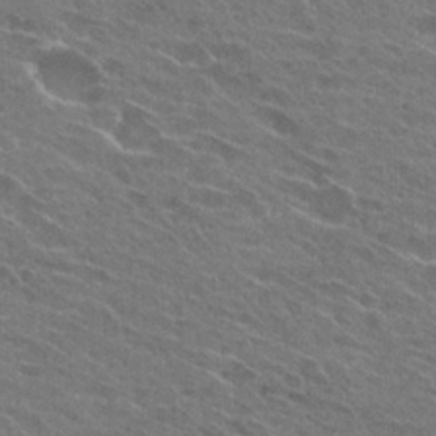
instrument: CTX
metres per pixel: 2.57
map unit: Hto
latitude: 25.6504
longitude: -43.7261
